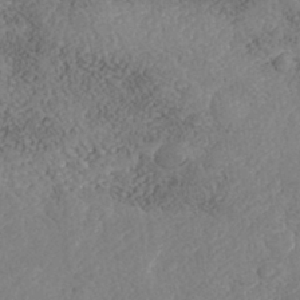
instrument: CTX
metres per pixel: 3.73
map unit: Nhe
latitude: -41.2376
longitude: -110.9136
